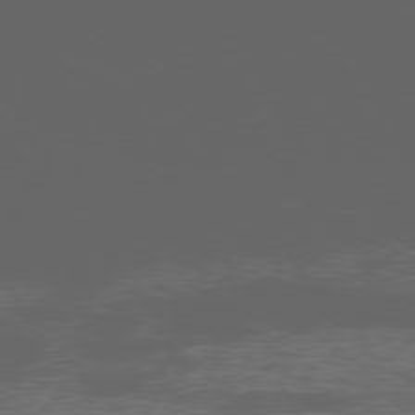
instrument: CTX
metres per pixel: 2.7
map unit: Ap
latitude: -77.5777
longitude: -75.5749
